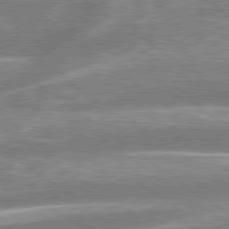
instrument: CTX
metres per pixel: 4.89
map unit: lApd
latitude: 79.1592
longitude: -159.3104
